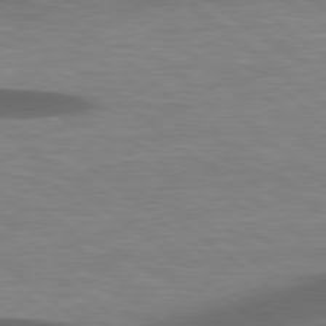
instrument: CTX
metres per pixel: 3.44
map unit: lApd
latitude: 78.7435
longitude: -48.3278
